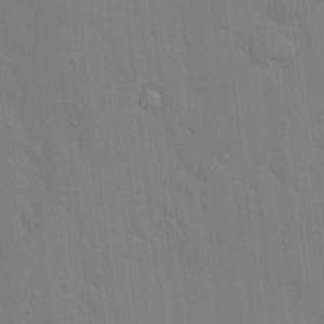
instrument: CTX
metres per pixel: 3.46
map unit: Hve
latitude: -10.9542
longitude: 175.7666
